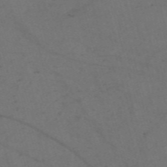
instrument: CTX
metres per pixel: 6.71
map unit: Nve
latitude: -58.9352
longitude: 51.6344
